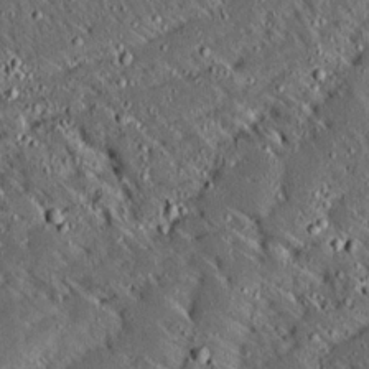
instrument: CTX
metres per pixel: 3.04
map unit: Ave
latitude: 14.6491
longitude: -139.0647
